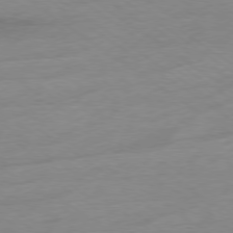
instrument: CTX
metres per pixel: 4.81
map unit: Ap
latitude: -78.4062
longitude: -59.6127
